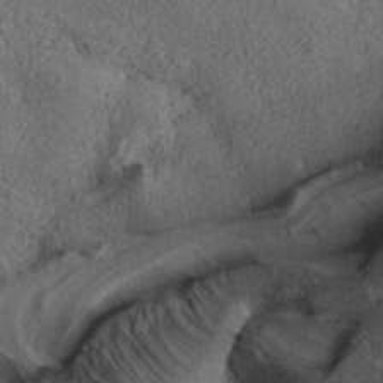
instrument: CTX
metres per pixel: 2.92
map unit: ANa
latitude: 39.9717
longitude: 18.1795
